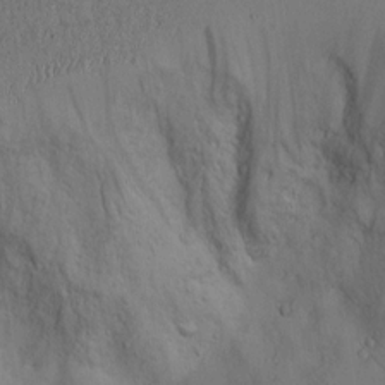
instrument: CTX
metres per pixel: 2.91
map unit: lAvf
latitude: 5.1592
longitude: 159.4832
